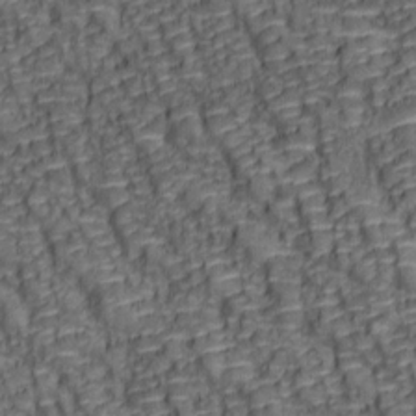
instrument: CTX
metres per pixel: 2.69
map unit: lAa
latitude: 6.7246
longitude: -115.8772
